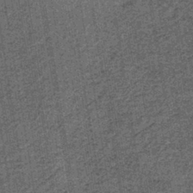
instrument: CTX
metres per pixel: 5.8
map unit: lHb
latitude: -39.8044
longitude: 64.5763
